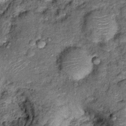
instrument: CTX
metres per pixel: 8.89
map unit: Hto
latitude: 14.2712
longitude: -34.8380
